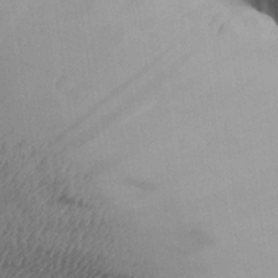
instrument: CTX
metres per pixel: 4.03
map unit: Aa
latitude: 26.8569
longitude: -129.3293
